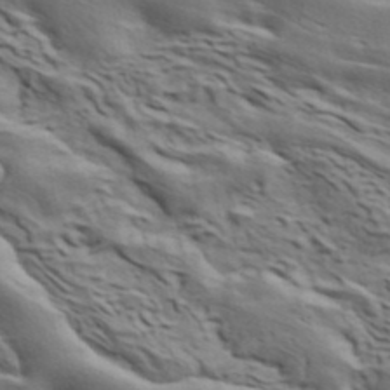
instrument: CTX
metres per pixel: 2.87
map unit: ANa
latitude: 41.7450
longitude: 49.5399
